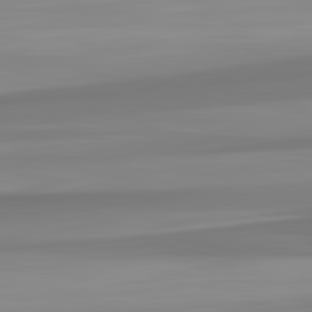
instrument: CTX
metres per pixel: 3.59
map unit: lApd
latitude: 82.8569
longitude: 174.1227
